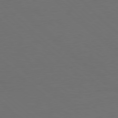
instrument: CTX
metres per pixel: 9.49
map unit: Ap
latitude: -79.8611
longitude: -56.7246
